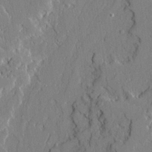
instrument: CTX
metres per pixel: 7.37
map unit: Ave
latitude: 22.0822
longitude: -128.9702
